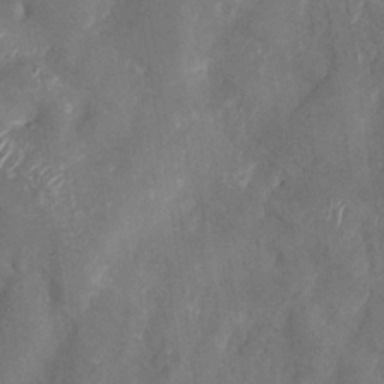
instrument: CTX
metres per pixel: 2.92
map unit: Htu
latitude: 2.0633
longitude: 142.2361
